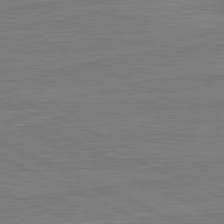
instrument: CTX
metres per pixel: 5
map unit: lApd
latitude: 81.7450
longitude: -177.4993
